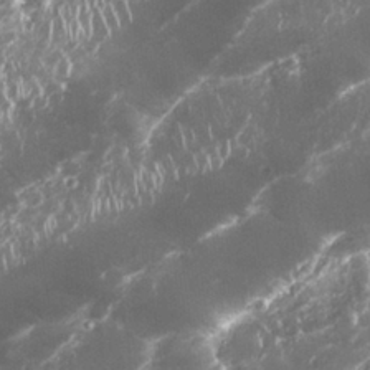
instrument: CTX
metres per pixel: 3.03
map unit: Nhu
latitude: 26.3089
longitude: -61.1970
